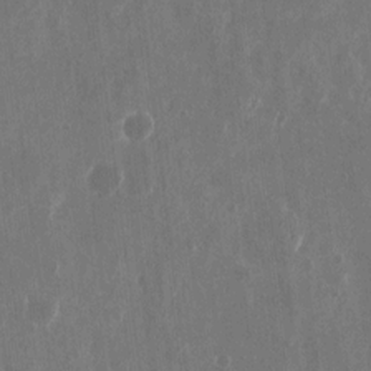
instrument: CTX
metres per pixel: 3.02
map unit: eHh
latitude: 10.7057
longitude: -71.3859
